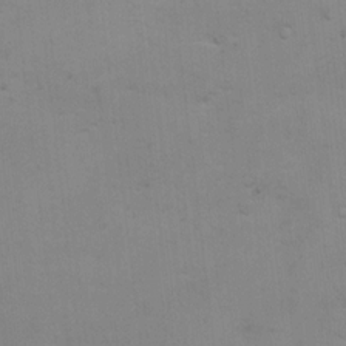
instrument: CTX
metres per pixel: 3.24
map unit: Hto
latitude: 11.6505
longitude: -35.6694
